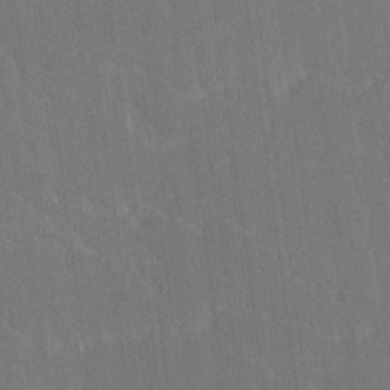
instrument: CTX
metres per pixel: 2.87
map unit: Ave
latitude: 20.5357
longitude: -136.6869
